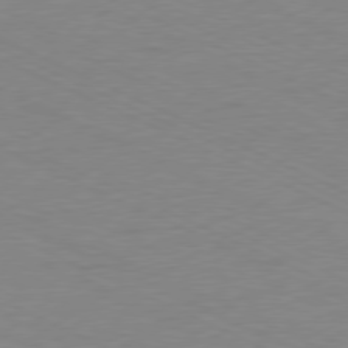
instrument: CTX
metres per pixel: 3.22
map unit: Ap
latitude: -78.3873
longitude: -73.1781
